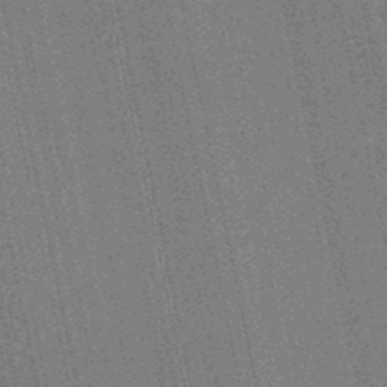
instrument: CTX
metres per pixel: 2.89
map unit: lHb
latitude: -49.5966
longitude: 74.0850
